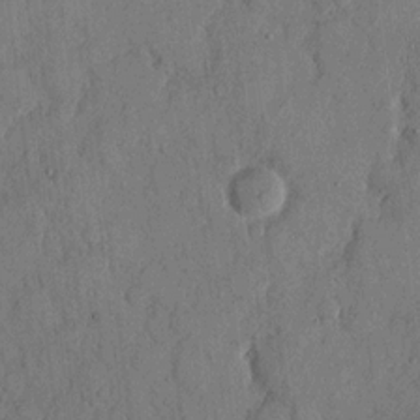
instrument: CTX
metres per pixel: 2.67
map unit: eHh
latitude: 13.8583
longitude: -68.1011
